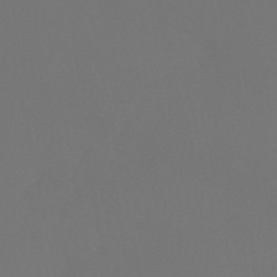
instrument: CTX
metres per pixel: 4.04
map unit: HNhu
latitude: -48.8975
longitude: 102.0283
